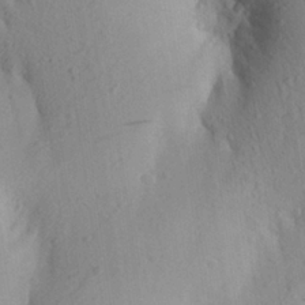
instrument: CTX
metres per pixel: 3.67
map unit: Aa
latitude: 24.9891
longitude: -149.8772
